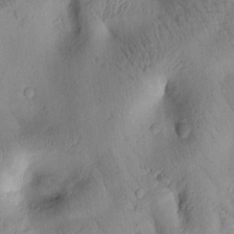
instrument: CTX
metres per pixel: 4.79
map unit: Htu
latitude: 2.1389
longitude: 176.5952
